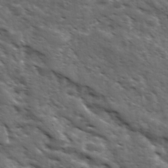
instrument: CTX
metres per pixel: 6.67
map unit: Ave
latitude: 17.6883
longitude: -132.2900
